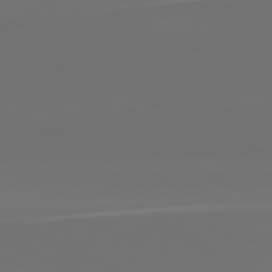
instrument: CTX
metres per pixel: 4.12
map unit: lApd
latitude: 81.8205
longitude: 155.8045
